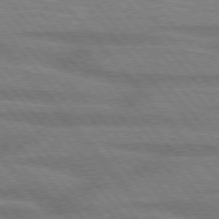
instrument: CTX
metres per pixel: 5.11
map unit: lApd
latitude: 76.2522
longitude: -83.7449
